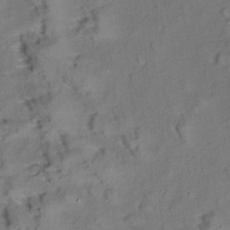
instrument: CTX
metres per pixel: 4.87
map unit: Aa
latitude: 9.5749
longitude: -140.4601
